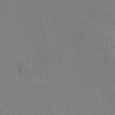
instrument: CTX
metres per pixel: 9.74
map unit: Ave
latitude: -8.7274
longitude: -121.9717
